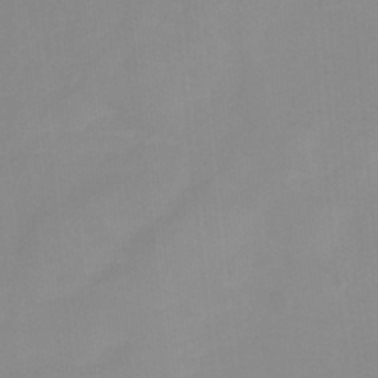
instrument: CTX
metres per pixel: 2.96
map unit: HNb
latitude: -33.8989
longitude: 57.7100
